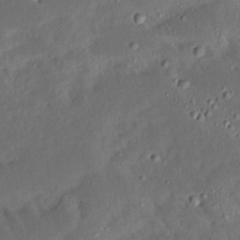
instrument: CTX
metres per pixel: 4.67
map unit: Ave
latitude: 15.1593
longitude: -138.8380
